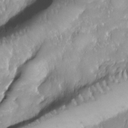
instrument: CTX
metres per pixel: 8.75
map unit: Nhe
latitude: -29.8611
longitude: -140.2900
